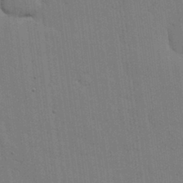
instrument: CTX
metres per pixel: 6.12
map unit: lHvf
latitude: 18.3089
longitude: -113.5560
